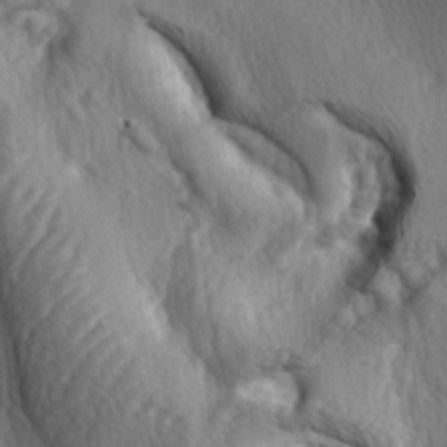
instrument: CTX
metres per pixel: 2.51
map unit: lAa
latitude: -5.4643
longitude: -124.3089
